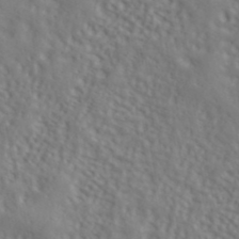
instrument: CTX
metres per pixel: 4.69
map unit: ANa
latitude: 40.8569
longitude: 53.5210
